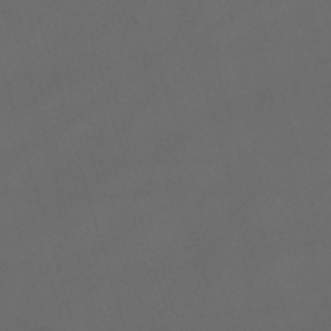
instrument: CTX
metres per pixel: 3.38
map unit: lHb
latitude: -47.1620
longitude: 63.2565
